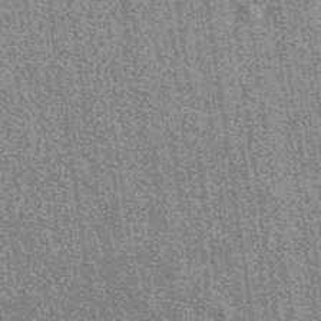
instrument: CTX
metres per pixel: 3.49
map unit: eAb
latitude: 38.7246
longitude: 107.4643
